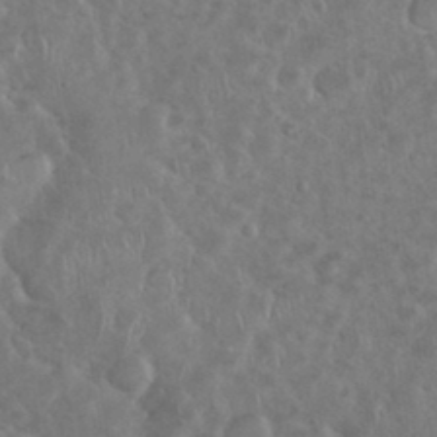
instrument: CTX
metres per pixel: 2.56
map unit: eHh
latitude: 35.2159
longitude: -60.8002
